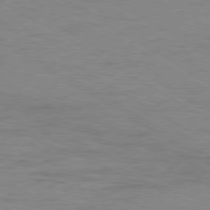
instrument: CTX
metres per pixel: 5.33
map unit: Ap
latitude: -80.3873
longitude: -52.5546
